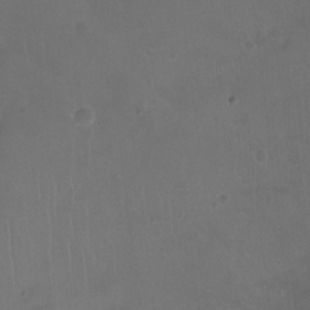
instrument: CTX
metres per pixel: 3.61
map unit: Nhu
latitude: -12.7463
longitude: -41.8394
